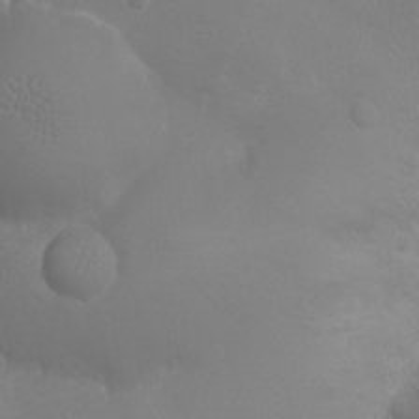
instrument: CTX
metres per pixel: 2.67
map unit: Ht
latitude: -4.1228
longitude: -24.3845
